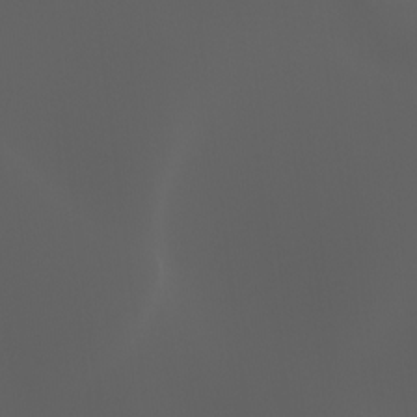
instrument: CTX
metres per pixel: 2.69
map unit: Ht
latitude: -0.6519
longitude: -46.4223
